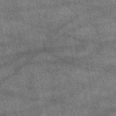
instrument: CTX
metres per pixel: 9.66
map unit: eAb
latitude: 47.8206
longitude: 118.2739
